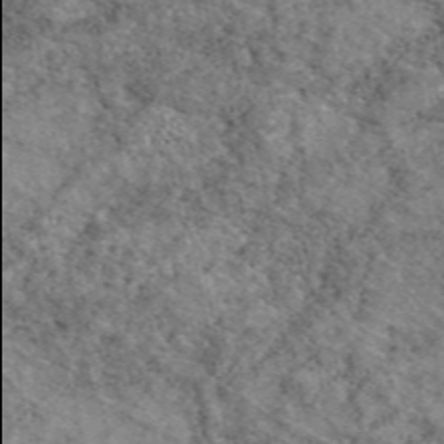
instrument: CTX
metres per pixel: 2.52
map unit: eAb
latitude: 49.1025
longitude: 114.0094
